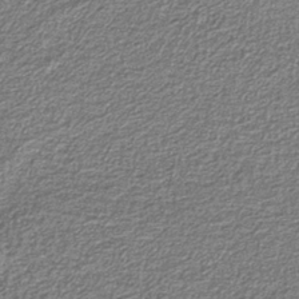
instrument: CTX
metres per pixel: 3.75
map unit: eAb
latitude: -39.8611
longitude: 51.6533
